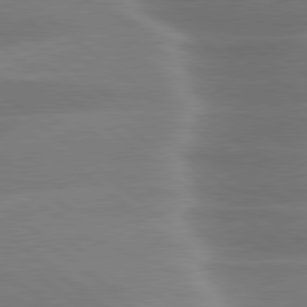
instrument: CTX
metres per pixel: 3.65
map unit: lApd
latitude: 79.8961
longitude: -117.2159
